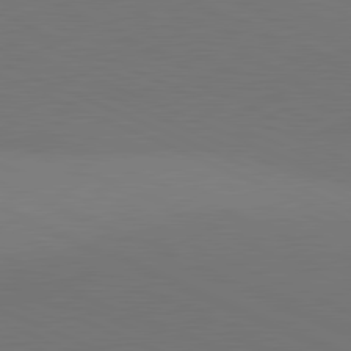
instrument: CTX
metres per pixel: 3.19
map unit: lApd
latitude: 81.4426
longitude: 136.7463
